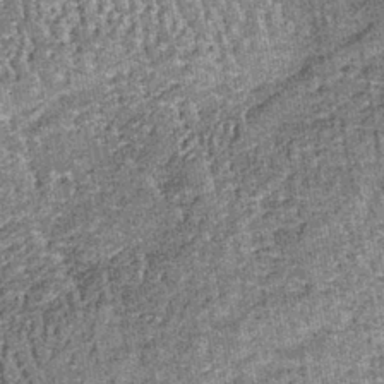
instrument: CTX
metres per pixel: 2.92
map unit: lHb
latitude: -38.8786
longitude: 64.6708
